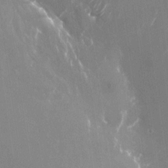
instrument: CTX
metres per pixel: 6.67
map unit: Nhu
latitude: -25.3510
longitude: -72.0255
